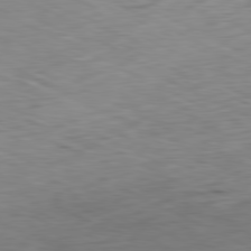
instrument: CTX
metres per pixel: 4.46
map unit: Ap
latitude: -80.9920
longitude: -69.3860
